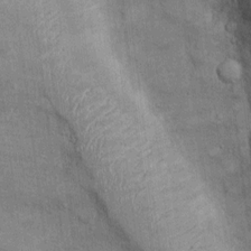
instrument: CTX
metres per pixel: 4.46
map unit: Ht
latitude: -2.9541
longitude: -13.7450
